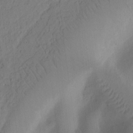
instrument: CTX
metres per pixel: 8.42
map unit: Ht
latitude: 9.6883
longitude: -74.9703
